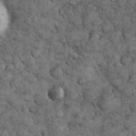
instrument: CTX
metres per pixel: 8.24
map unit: eHh
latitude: 33.0270
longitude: -67.9906
